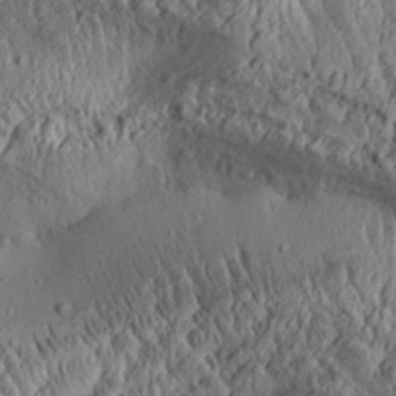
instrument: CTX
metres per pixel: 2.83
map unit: Aa
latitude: 31.6694
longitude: -134.4034
